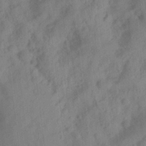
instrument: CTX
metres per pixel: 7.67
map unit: Ave
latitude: 21.9339
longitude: -137.7450
